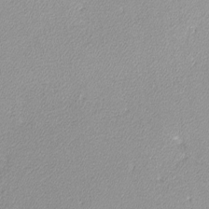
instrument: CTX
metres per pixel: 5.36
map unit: lHvf
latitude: -12.0850
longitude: -102.3089
